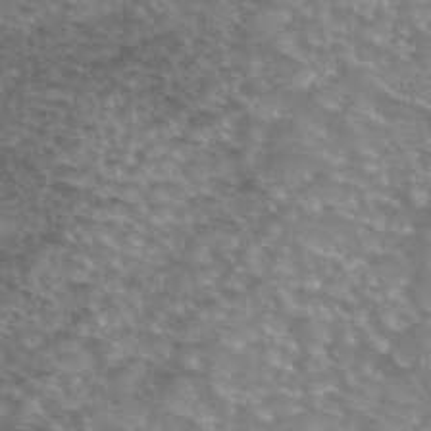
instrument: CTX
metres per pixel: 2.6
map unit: eAb
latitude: 45.0269
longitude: 104.0661
